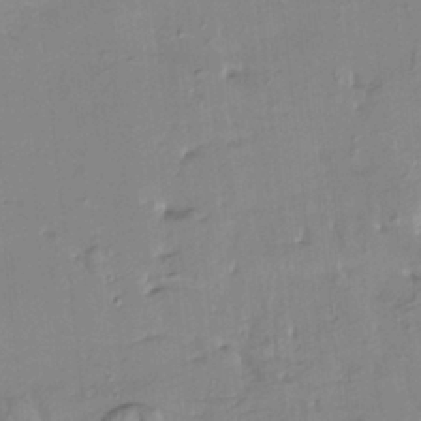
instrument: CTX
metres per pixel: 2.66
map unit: HNhu
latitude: 4.3845
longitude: 14.0661
